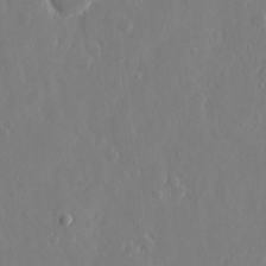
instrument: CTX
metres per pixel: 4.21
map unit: eHh
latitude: 12.1767
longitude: -71.4615
